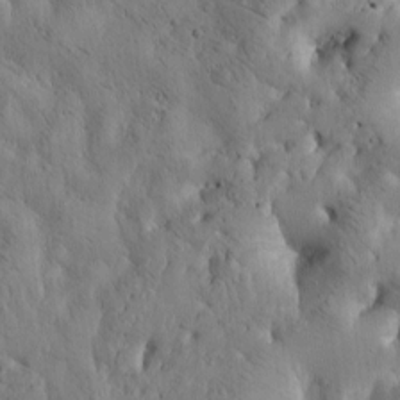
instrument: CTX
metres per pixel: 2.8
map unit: Htu
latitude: -3.3131
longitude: 170.9164
